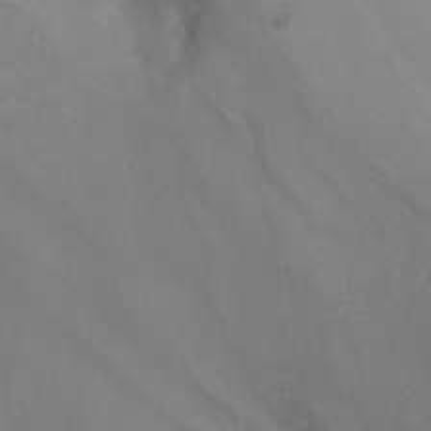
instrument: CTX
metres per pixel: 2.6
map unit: Nhu
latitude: -5.8422
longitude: -93.5560
